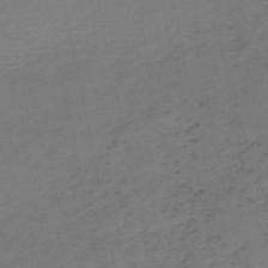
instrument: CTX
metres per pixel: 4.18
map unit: HNb
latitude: -55.8611
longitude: -44.1389
